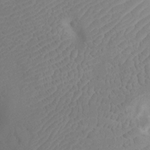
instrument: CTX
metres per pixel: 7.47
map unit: Nhu
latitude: -10.2740
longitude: -21.4805
